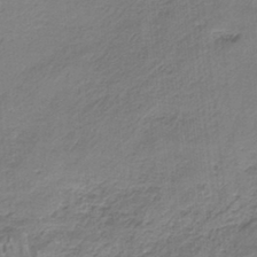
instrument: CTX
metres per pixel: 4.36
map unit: HNb
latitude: -34.9731
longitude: 57.6722
